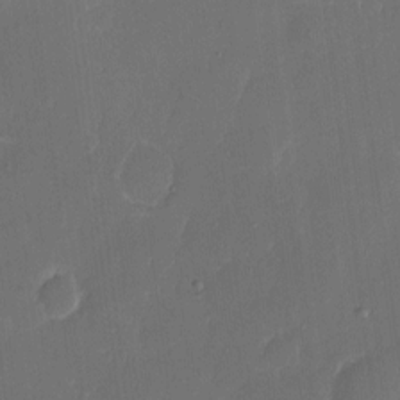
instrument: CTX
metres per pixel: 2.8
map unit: eHh
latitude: 6.2145
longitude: -68.5546
